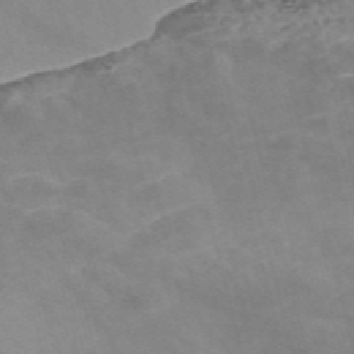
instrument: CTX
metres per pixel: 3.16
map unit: Nve
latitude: -58.0094
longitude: 58.3684
